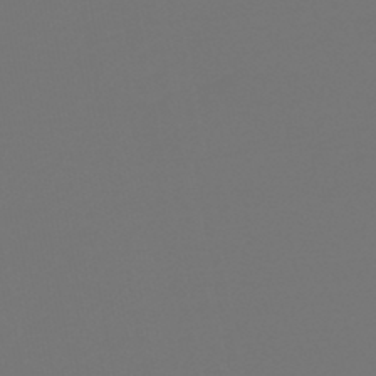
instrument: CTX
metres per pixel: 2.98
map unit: HNb
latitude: -47.4454
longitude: 55.7667
